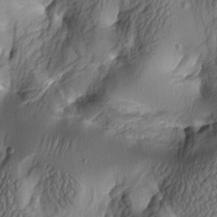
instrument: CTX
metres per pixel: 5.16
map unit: lAa
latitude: 4.7246
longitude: -112.4979
